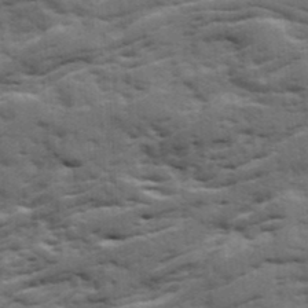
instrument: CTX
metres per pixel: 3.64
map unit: Ave
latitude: 18.8758
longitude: -130.0822
